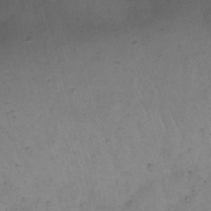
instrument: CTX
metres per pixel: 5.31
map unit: Nhu
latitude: 22.3845
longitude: -70.7624
